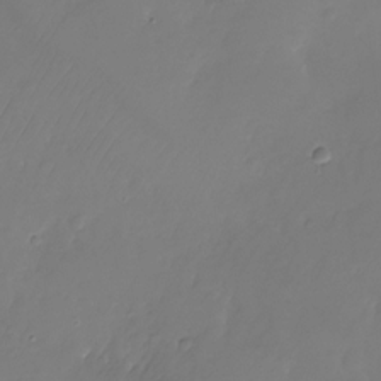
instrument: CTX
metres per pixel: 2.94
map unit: Nhu
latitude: -26.3306
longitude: -71.1781
